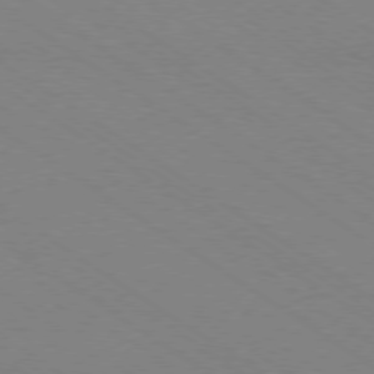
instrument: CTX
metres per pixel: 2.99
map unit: Ap
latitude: -78.5762
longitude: -85.0081
